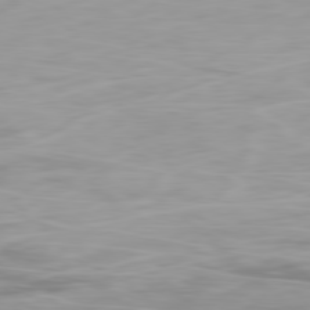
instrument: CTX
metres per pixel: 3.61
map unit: Ap
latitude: -79.9367
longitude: -68.4601
